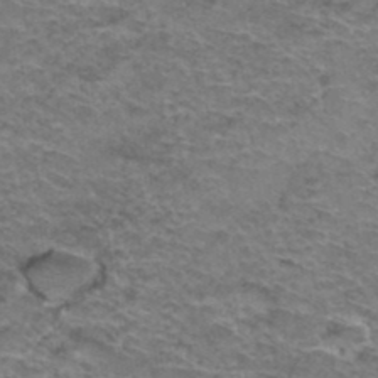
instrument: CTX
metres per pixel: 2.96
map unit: Hto
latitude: 37.7072
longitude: -41.8583
